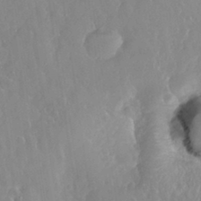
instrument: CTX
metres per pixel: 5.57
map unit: eHh
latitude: 33.1592
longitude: -59.8017
